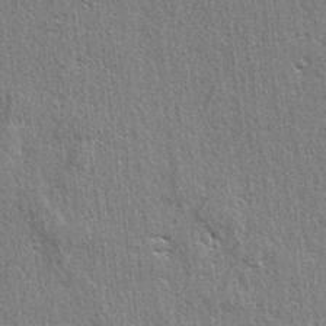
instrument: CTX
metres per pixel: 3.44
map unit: lAvf
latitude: -5.5021
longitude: -109.5560
